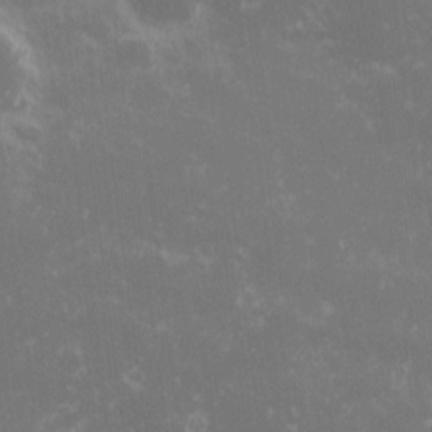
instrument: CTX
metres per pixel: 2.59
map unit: eHh
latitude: -0.7275
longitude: -85.4238
